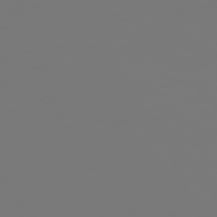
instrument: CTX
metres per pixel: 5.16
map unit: Hpe
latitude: 75.6694
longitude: -127.4238
